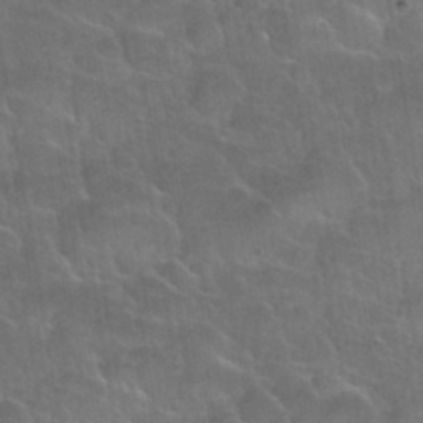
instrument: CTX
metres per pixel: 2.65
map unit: Nhu
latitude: 30.7436
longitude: -53.5938
